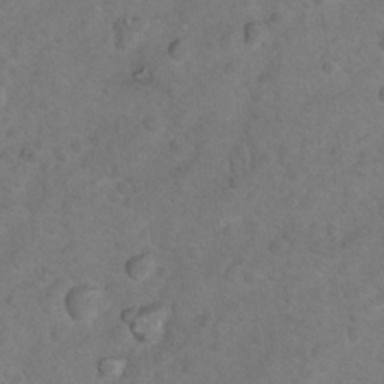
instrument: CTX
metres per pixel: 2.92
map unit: Nhu
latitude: 9.4049
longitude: -23.2159
